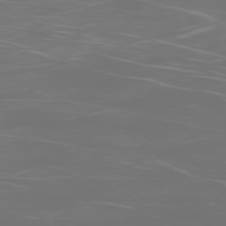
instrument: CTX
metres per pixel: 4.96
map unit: Ap
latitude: -76.9164
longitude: -81.5371
